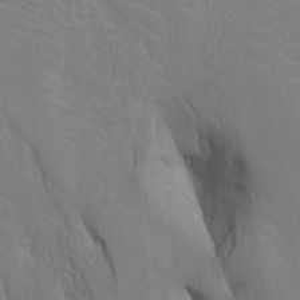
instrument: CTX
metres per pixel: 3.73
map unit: Htu
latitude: -7.0108
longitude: 144.7274
